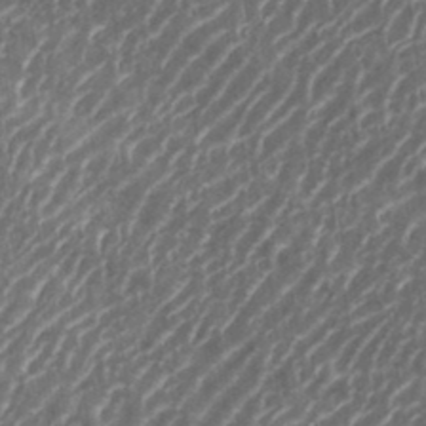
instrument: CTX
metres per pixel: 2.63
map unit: eHh
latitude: 35.6882
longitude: -134.4601
